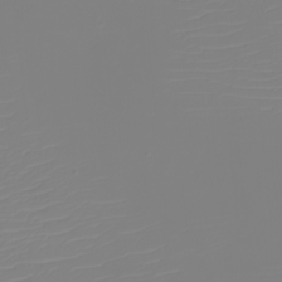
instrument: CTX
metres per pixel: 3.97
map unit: eHh
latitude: -5.6344
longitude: -85.0459
